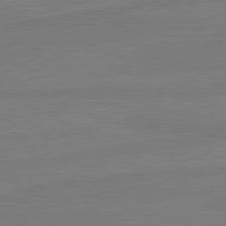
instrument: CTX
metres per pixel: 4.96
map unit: lApd
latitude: 81.7072
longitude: -178.6869
